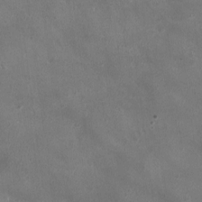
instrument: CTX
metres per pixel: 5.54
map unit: Ht
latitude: -2.0283
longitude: -19.6505
